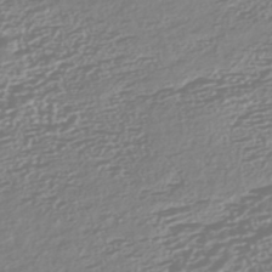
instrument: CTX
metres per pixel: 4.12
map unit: HNhu
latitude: -44.1417
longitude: 100.6140
